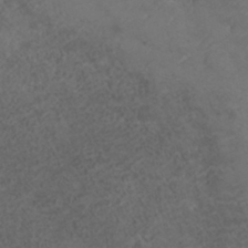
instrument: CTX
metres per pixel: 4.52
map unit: ANa
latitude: 35.7449
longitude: 14.1795
